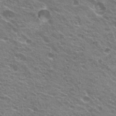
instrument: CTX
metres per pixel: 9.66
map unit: Hto
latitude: 22.9325
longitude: -32.1767
